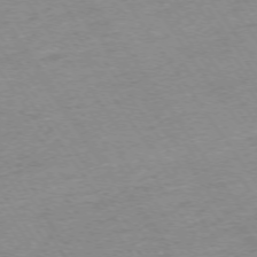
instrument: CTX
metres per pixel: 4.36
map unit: Ap
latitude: -74.7275
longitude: -84.2523
